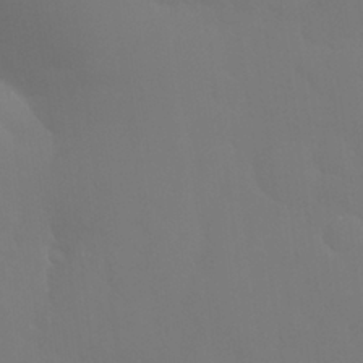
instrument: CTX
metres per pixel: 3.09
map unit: Nhu
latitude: 26.5735
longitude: -56.9702
